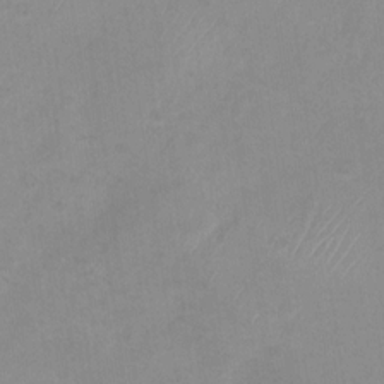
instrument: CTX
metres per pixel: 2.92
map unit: Nhu
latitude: -28.8030
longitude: -63.1781
